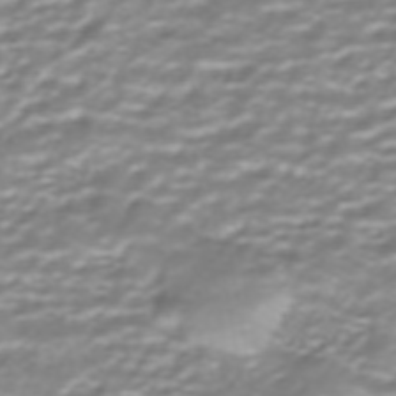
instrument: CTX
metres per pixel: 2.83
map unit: ANa
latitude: -41.3132
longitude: 104.4818
